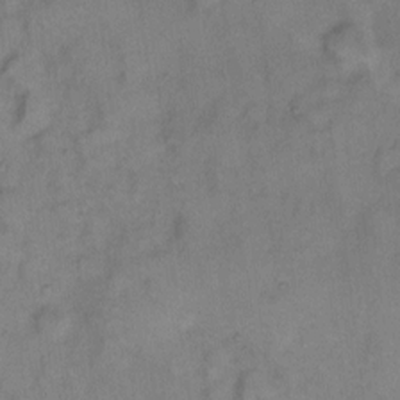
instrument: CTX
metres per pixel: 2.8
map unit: Hto
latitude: 6.5546
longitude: -61.6694
